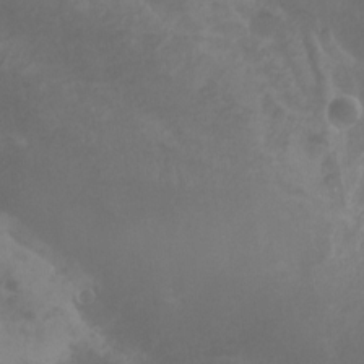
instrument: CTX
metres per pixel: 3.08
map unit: Nhu
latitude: -12.2929
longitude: -74.3845
